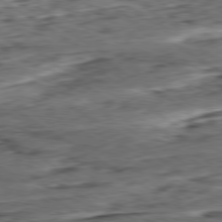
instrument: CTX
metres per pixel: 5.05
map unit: Hpe
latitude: -80.6330
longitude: 21.9367
